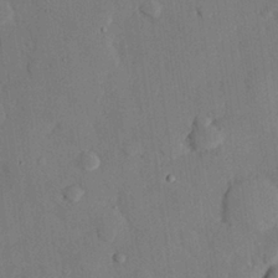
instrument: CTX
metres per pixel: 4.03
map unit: eHh
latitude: 26.8947
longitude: -80.2522
